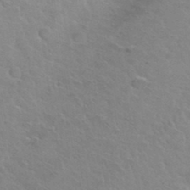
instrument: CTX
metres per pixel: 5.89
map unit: Hto
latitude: 35.9906
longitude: -50.4601
